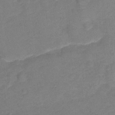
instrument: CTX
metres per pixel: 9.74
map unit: Hto
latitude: -0.1228
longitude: -34.5356
